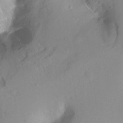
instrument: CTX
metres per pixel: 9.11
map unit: Hto
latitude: -6.5196
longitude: -48.7624
